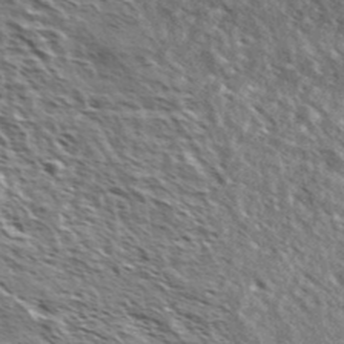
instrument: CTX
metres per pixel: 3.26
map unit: Ave
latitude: 37.7261
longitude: -110.6113
